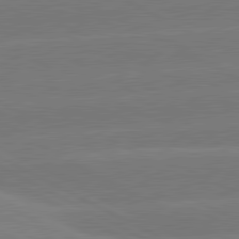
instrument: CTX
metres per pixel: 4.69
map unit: lApd
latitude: 81.2726
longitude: -153.2159
